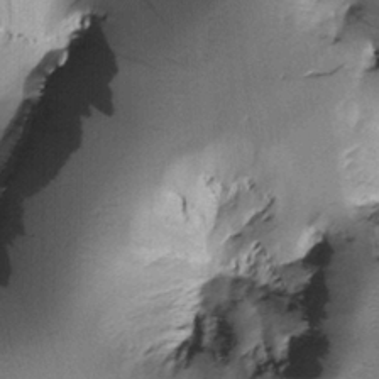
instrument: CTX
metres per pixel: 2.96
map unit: Htu
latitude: -0.2173
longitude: 173.0864
